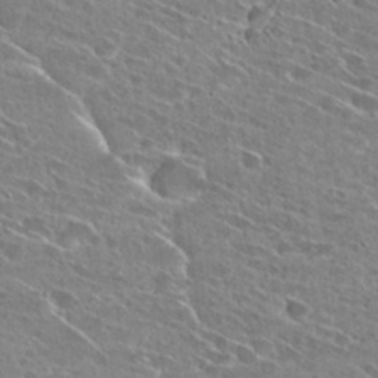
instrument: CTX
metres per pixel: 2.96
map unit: Hto
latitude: 27.2915
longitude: -44.7813
